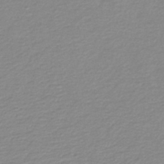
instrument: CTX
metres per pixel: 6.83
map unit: lHb
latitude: -45.3321
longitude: 61.2376
